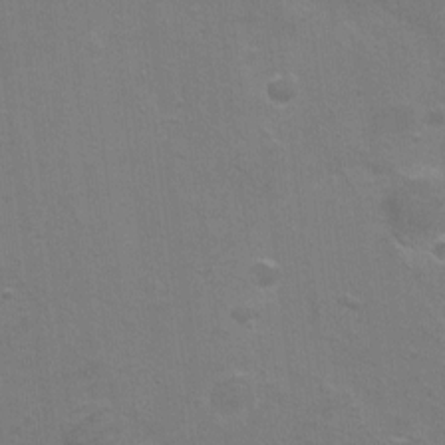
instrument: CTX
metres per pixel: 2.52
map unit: Ht
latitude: 1.1592
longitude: -44.6679
